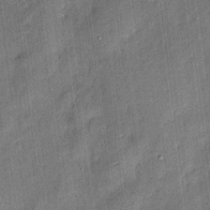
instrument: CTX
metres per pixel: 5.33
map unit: eHh
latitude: 4.1011
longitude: -74.2712
